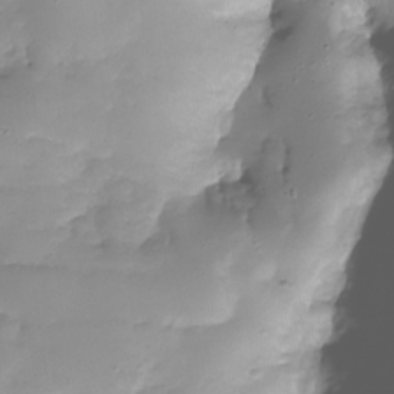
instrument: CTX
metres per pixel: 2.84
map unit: Nhu
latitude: -28.2551
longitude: -59.7450
